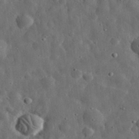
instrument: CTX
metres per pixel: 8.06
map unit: eHh
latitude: 31.9151
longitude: -74.7246
